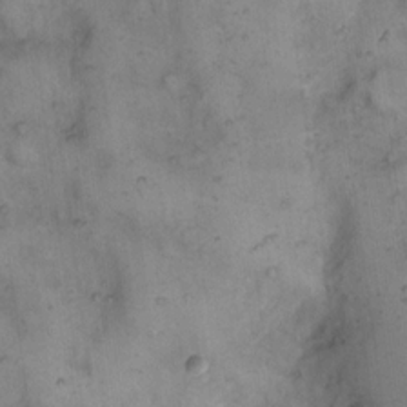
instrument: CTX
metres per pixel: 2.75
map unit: eHh
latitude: 14.7813
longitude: -64.1200
